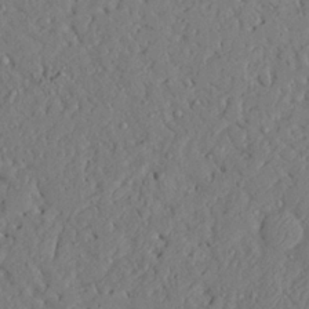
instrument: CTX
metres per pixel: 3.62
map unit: Aa
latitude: 24.3656
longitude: -128.5357
